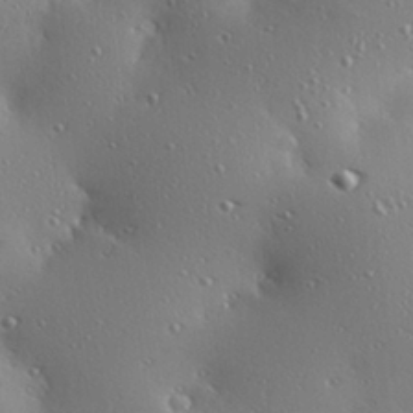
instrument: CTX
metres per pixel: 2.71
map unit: Hve
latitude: 28.0633
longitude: -91.7639
